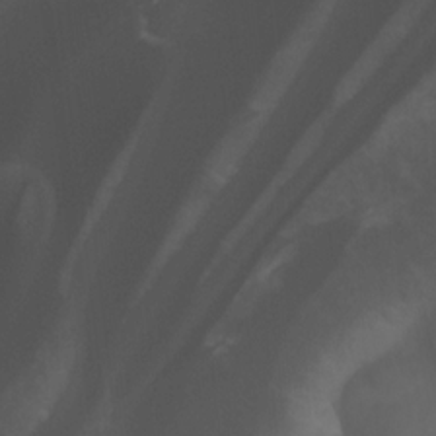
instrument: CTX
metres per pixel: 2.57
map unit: Nhu
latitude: -11.7100
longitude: -75.1214
